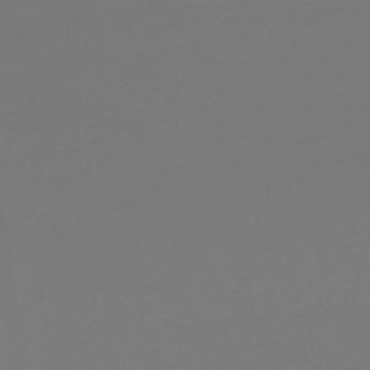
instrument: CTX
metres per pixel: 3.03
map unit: lHb
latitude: -47.1809
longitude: 65.9178
